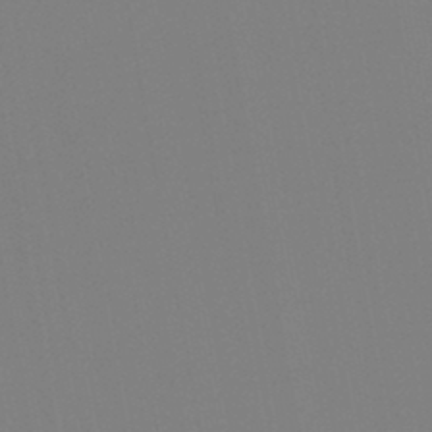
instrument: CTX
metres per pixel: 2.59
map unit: HNb
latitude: -44.3873
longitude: -44.5357
